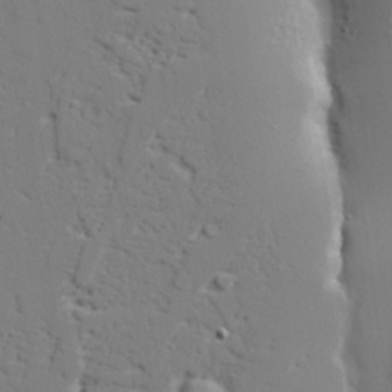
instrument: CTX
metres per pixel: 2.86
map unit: lAvf
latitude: 27.4049
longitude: -108.4412
